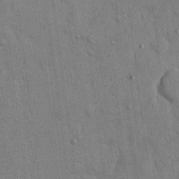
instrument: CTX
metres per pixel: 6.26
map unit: eHh
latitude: 14.4601
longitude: -68.6680
